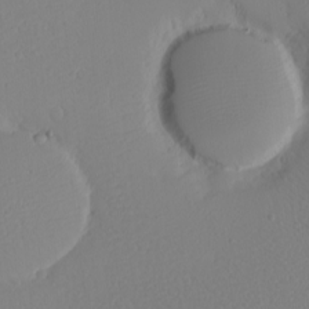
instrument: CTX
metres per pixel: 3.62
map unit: eHh
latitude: -7.8233
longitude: -70.9325
